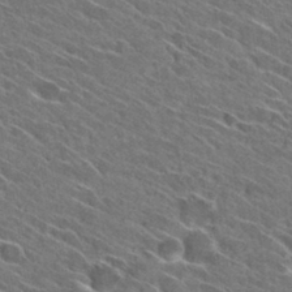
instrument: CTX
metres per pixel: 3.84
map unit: Hto
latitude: 29.1025
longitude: -43.4049
